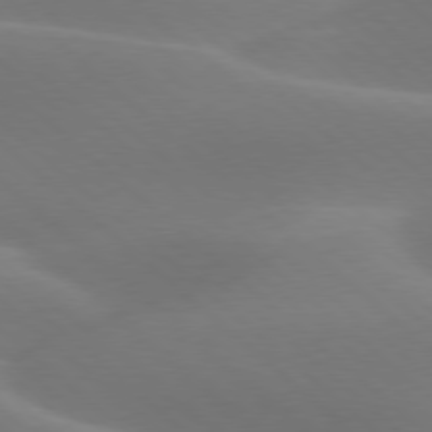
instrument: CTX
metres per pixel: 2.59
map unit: lApd
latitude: 77.8016
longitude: -51.1214
